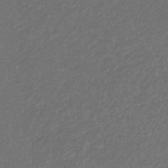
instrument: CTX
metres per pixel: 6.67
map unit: eHb
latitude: -32.2929
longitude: 69.8422
